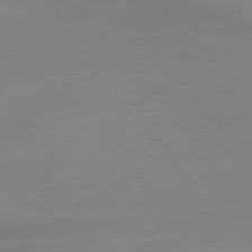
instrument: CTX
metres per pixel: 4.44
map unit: Ap
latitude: -77.3699
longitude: -68.7624
